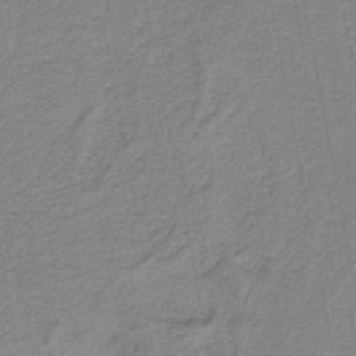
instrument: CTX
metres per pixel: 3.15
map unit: HNb
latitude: -38.5196
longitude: 54.5574
